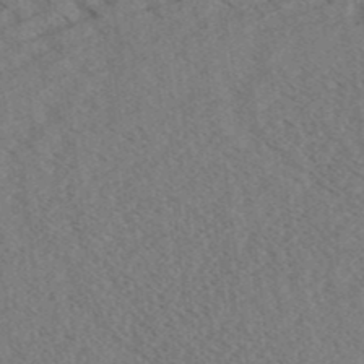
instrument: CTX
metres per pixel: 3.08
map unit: Aa
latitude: 31.9717
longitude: -138.6868
